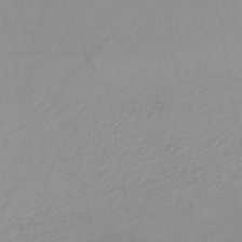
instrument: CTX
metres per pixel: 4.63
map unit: HNb
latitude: -44.8408
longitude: -42.7813
